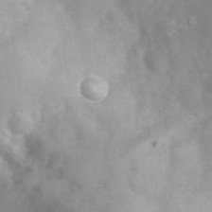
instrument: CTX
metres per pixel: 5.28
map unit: Nhu
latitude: 25.1592
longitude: -63.1781
